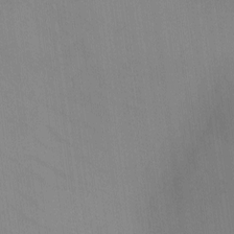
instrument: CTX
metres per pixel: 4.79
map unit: eHh
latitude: -8.6329
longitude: -68.5168
